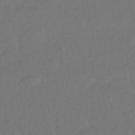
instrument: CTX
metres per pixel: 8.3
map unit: HNhu
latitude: -46.1417
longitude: 103.3888
